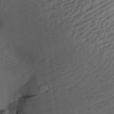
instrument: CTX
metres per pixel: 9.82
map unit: Aa
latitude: 27.9339
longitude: -137.7261
